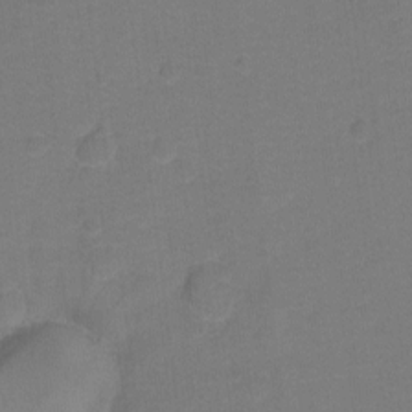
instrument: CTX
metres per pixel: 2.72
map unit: Hto
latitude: -1.4266
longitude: -34.3845
